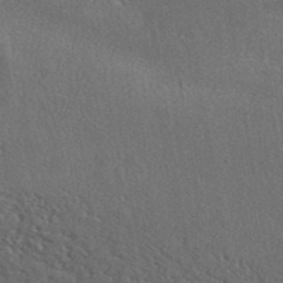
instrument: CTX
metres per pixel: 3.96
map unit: ANa
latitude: 42.4223
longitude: 51.2564
